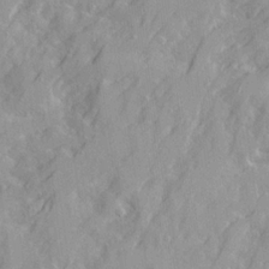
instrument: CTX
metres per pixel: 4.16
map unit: Ave
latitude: 21.4616
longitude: -130.5924
